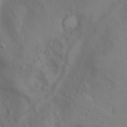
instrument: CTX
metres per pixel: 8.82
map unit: Ht
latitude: 11.4238
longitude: -40.5545
